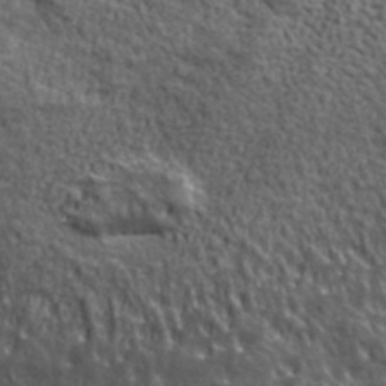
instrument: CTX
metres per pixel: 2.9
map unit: lHvf
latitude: 37.9906
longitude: -90.5357
